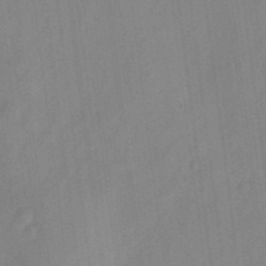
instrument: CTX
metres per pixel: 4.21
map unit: eHh
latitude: 4.0822
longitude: -73.9339
